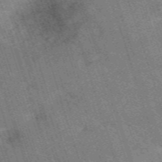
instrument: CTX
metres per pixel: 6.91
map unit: HNb
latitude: -54.0472
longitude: -48.3656
